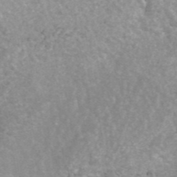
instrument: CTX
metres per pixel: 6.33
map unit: ANa
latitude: 42.7435
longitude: 25.5399
